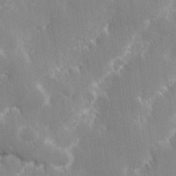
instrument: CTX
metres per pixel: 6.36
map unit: Hve
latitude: 31.1404
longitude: 149.2943
